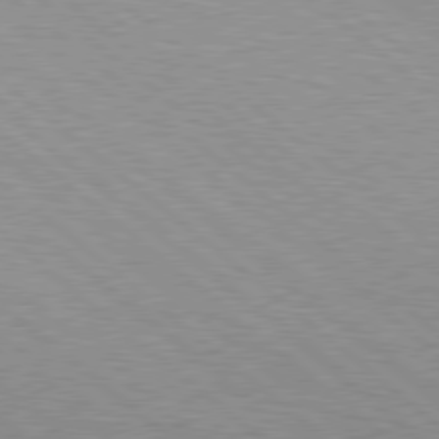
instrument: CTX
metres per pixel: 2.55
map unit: Hpe
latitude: 78.6302
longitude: -140.4412
